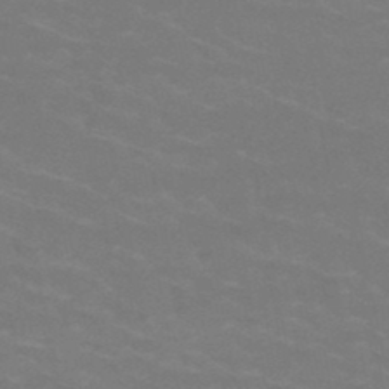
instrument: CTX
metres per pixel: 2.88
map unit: HNb
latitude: -47.4454
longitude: -46.3468
